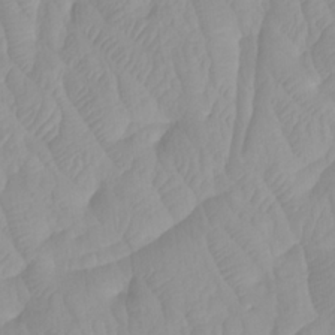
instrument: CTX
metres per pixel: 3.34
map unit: Htu
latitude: -8.0661
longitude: -65.4993
